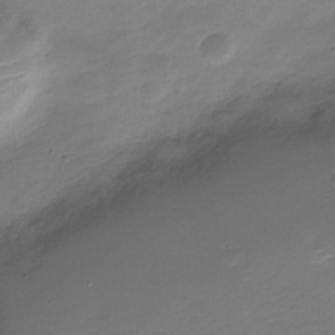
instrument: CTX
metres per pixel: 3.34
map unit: Nve
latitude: -21.9745
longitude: 105.5777
